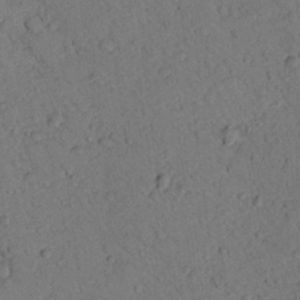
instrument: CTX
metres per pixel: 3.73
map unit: lHvf
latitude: 13.8772
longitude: 178.4818
